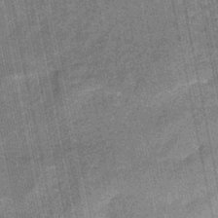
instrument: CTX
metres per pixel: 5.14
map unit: eHb
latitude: -43.5210
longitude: 87.2187
